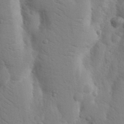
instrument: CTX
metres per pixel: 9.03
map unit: Nhu
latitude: 18.4979
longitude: -76.2333
